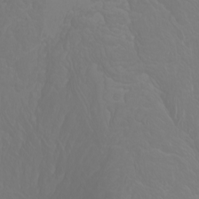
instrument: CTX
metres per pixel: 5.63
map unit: Htu
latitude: -4.5951
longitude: -89.7450
